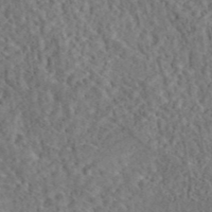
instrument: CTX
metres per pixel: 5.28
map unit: eAb
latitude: 43.3860
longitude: 114.8408
